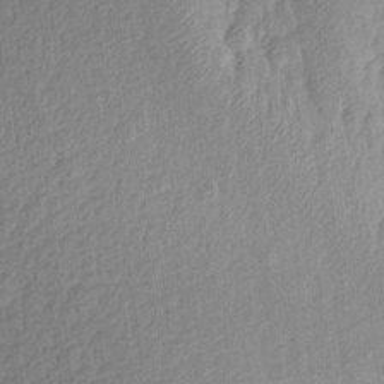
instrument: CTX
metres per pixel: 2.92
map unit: Aa
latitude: 15.6505
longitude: -146.1011
